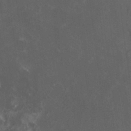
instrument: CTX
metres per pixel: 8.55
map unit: HNhu
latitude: 4.0633
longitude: -1.8016
